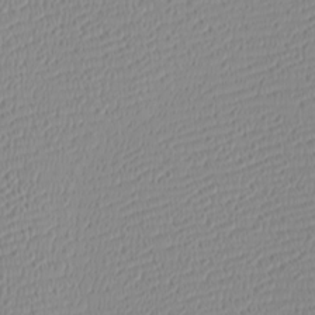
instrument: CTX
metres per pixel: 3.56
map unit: Htu
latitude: -4.1416
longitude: -72.1767
